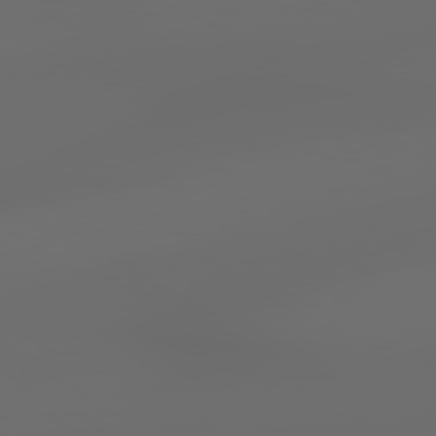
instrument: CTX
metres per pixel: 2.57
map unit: lApd
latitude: 79.1970
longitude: -138.9892
